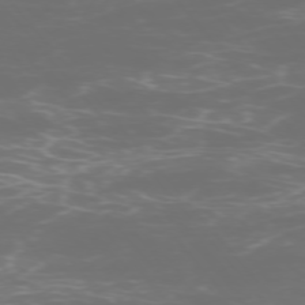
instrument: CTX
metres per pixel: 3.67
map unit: Ap
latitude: -75.2943
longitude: -76.8380
